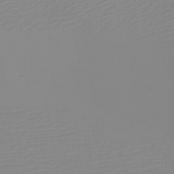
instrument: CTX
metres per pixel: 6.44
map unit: eHh
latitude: -6.1605
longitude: -84.4790
